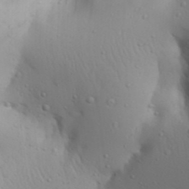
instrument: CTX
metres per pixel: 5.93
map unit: Aa
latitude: 29.8583
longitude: -145.8772
